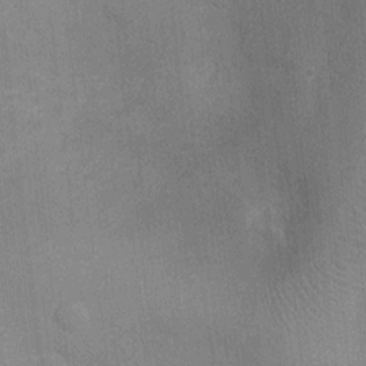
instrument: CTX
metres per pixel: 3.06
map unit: Ht
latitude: -4.2361
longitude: -17.5182
